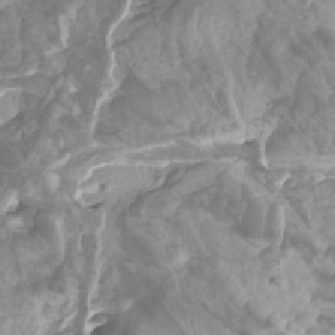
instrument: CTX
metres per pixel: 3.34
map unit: Htu
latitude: -5.4076
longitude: -76.1200
